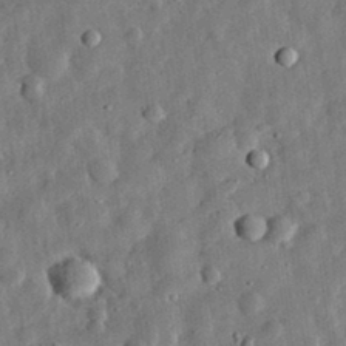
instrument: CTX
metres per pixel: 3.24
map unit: eHh
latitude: 32.5924
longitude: -76.7057
